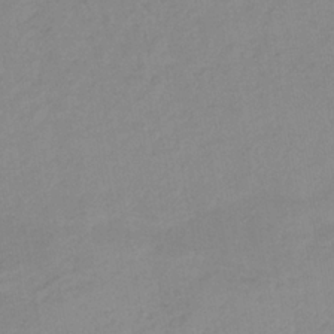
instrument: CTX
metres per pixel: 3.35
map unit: HNb
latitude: -31.8422
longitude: 62.0094
